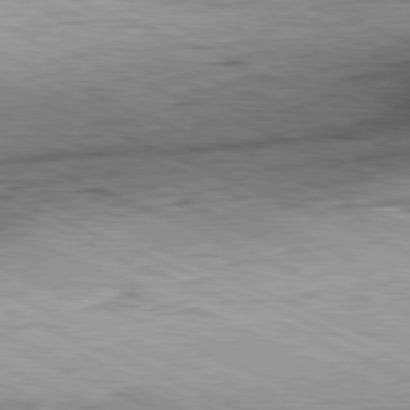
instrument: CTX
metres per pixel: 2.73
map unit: Hpe
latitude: -82.0472
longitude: 11.0487
